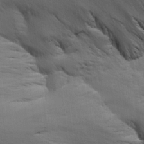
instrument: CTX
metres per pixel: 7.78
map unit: Aa
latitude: 18.3467
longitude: -142.4601
